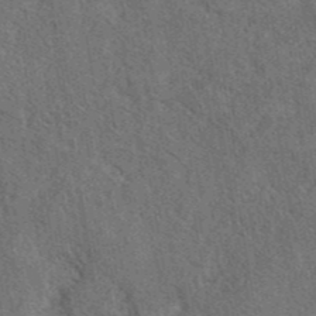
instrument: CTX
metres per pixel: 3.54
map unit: eAb
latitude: 42.8191
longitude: 110.1605
